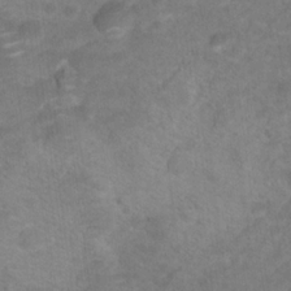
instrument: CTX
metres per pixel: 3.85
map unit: Hto
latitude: 18.7435
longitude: -38.9514
